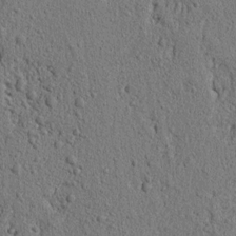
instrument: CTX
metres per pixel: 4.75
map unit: lAvf
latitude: 6.4601
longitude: 166.9164
